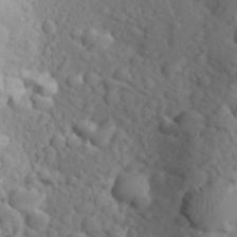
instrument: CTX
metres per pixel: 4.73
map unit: Aa
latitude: 24.5923
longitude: -146.7436
